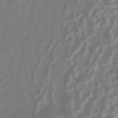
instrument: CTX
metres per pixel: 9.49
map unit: HNhu
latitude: -43.3698
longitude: 91.1054
